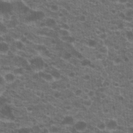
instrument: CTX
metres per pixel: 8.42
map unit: Hto
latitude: 20.4979
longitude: -36.8380
